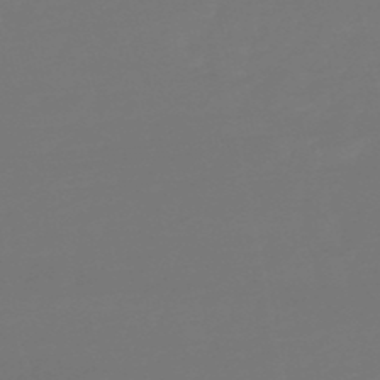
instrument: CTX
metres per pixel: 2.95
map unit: eHb
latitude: -50.6707
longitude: 79.0108
